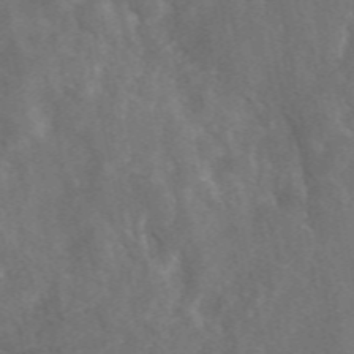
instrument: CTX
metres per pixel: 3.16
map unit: eAb
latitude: 49.5749
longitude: 118.7652
